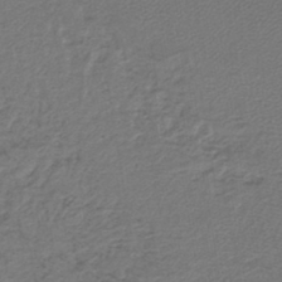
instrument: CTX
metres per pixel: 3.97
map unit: lHb
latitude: -42.2550
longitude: 61.8989
